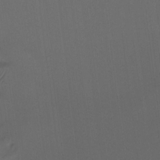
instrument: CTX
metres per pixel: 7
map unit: Ht
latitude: -7.8989
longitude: -39.1592
